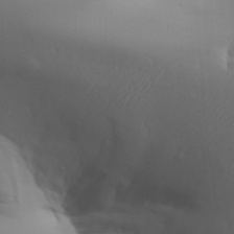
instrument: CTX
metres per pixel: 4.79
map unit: Aa
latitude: 32.6302
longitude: -143.5560
